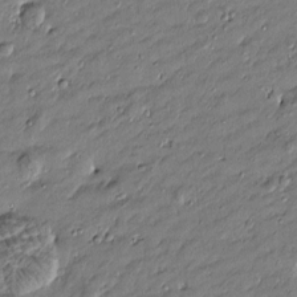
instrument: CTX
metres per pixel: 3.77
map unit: Htu
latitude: -6.9730
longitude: 177.1809
